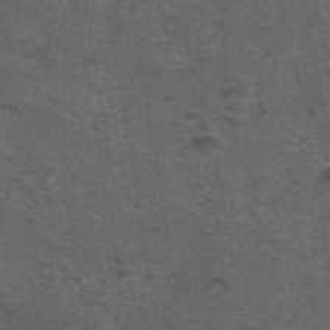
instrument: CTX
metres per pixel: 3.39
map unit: eAb
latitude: 43.7072
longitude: 105.1431
